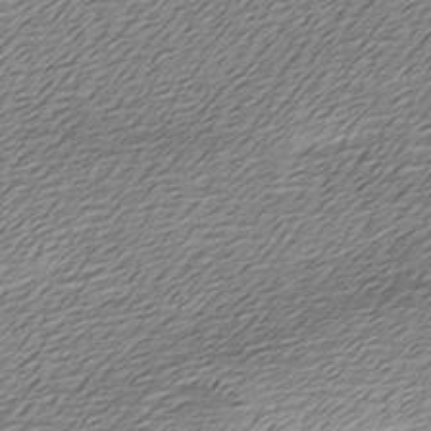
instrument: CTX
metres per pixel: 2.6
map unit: Ave
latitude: -7.9556
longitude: -123.3671
